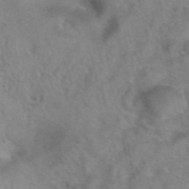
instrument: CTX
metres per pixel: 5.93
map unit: Hto
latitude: 39.2726
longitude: -41.7260
